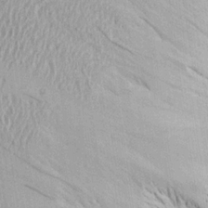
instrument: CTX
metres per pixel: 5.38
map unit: Aa
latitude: 19.5560
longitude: -145.9150
